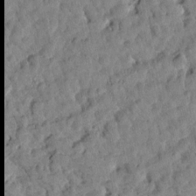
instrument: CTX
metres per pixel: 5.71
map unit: Htu
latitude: 1.9906
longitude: -179.9906
